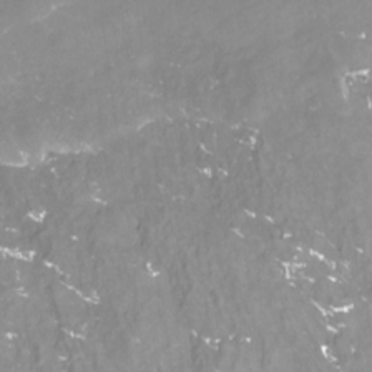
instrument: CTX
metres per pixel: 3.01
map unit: Htu
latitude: -12.9164
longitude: -46.7436
